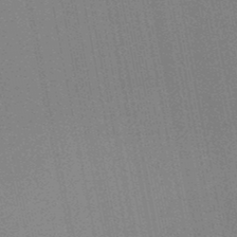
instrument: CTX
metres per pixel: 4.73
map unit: lHb
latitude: -46.1983
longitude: 57.4265
